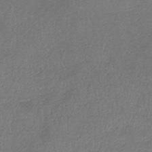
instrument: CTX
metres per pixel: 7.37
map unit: lHb
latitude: -38.3873
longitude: 73.6344
